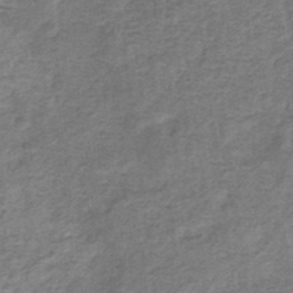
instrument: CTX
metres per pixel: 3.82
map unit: eHb
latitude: -34.2739
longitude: 75.8045
